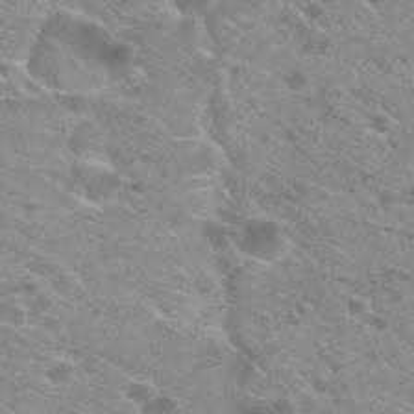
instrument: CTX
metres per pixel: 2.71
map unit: Nhu
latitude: 28.9891
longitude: -48.8947
